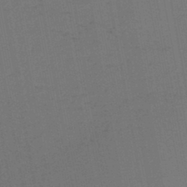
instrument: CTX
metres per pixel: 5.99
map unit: lHb
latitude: -45.5588
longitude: 63.5777
